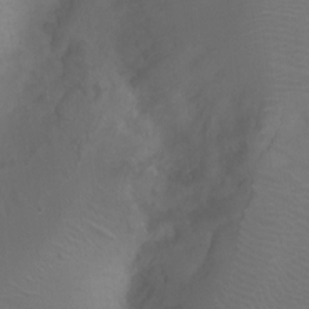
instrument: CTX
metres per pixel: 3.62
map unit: Ht
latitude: -0.7841
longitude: -17.9150
